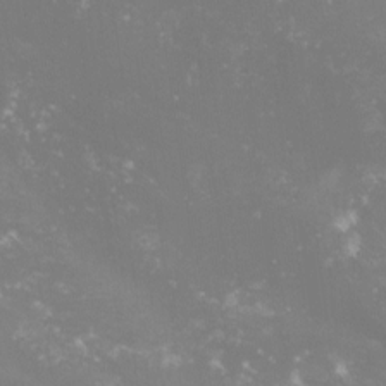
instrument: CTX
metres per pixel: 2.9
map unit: lHvf
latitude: -15.6911
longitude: -100.5357
